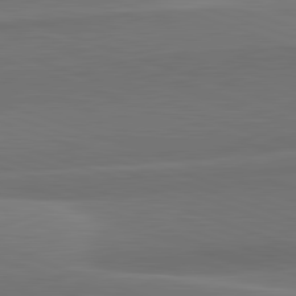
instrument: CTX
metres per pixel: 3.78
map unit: lApd
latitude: 82.3656
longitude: 148.6519
